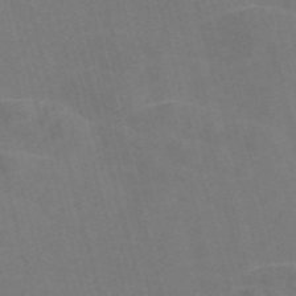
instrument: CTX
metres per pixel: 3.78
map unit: Nve
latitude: -58.1416
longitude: 55.0487
